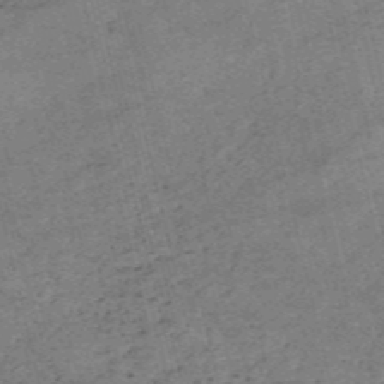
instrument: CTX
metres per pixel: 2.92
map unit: HNb
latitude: -54.8597
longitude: -42.3467
